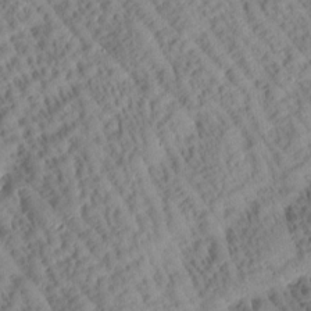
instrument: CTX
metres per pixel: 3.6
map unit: Htu
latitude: 1.0269
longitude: 177.3132
